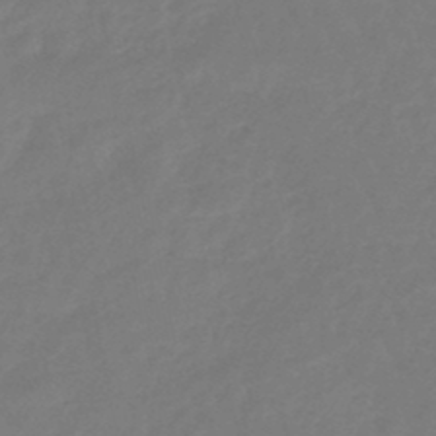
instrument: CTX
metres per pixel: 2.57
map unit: eHb
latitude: -46.4440
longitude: 81.5021
